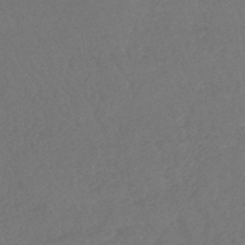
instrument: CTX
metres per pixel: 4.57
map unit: lHb
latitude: -43.3509
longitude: 73.6722
